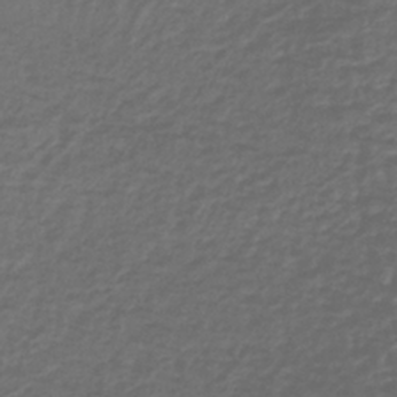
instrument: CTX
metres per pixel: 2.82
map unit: lHb
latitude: -38.2173
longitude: 63.5966
